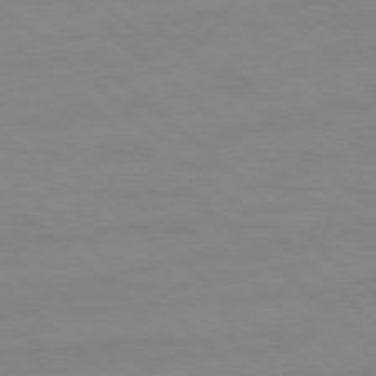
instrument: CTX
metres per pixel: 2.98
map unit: Ap
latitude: -77.7667
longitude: -98.6490
